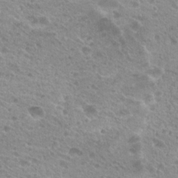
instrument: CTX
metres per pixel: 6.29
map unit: Hto
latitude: 21.3293
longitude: -38.2711
